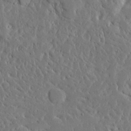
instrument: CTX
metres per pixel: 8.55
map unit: Ave
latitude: 15.4238
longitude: -139.8205
